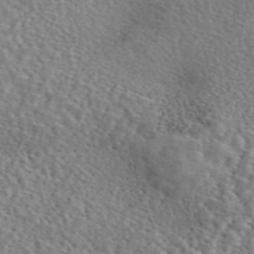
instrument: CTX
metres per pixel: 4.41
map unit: eAb
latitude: 45.5182
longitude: 111.4076
